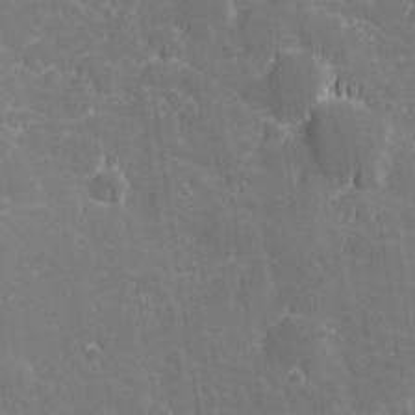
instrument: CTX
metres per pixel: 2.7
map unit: Hve
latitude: 27.5371
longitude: 143.7855
